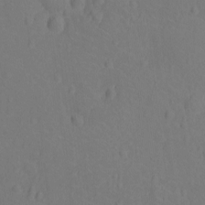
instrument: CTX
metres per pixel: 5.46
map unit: Ht
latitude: -13.1053
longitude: -24.8380
